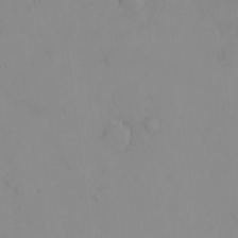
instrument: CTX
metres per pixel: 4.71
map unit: eHh
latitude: -9.1431
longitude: -68.1577
